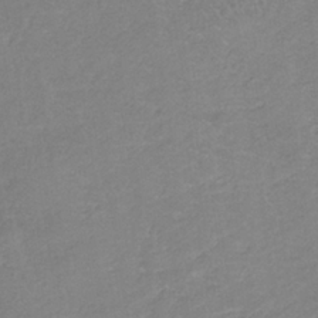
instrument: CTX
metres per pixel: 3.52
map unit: HNb
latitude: -35.0486
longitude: 55.2943
